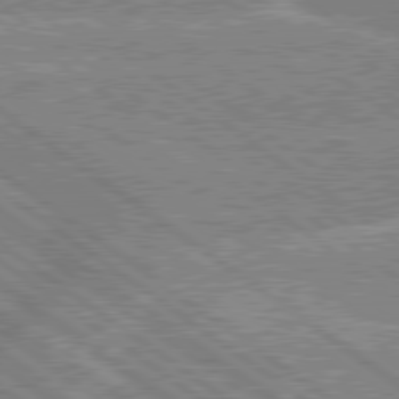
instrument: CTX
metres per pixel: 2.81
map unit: lApd
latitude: 79.5182
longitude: -156.7057
